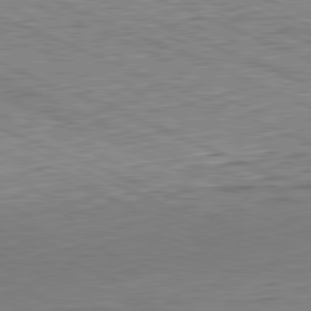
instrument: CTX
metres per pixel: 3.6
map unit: Hpe
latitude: -82.1228
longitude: 11.1809
